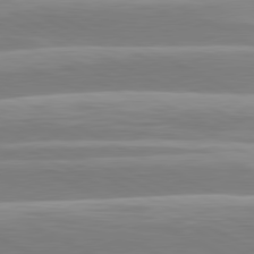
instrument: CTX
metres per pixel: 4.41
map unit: lApd
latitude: 80.9325
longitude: -129.8394
